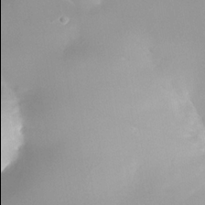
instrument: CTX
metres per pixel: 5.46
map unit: Nhe
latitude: -36.2928
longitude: -117.9906
